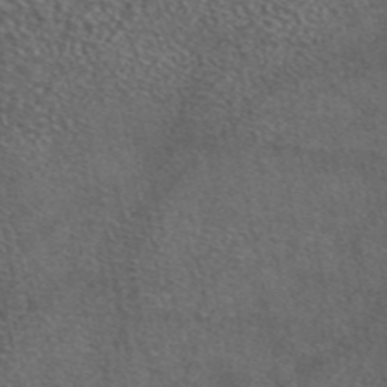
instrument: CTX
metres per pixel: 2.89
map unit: eAb
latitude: 45.5749
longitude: 113.6533
